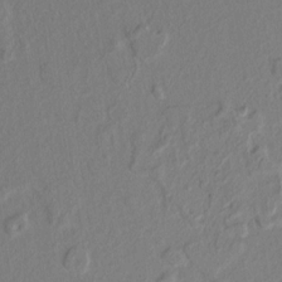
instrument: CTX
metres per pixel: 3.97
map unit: lAvf
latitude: 8.3090
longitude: 166.8030
